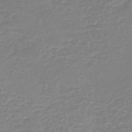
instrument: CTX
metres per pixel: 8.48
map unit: HNb
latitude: -46.1794
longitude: 52.9541
